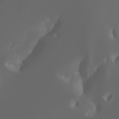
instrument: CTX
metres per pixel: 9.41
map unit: Htu
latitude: -1.4455
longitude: -75.3104
